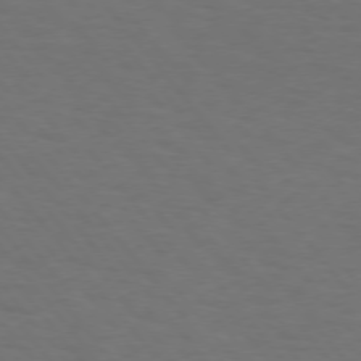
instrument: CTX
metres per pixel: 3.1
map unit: Hpe
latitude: 74.8380
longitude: -132.0822
